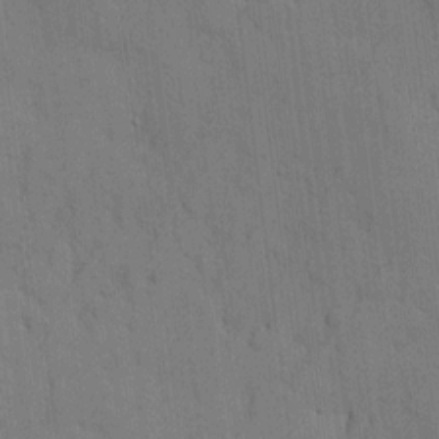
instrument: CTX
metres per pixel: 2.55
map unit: Hve
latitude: -9.5966
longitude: 176.2362
